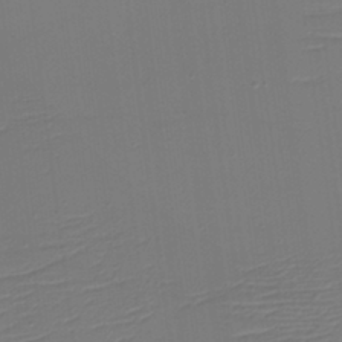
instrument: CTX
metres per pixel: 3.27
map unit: eHh
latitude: -5.7666
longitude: -84.3845
